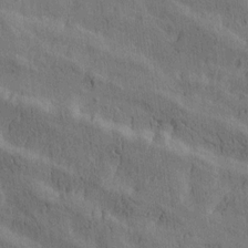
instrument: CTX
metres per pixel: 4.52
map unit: Htu
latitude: 0.5545
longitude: -175.7828
